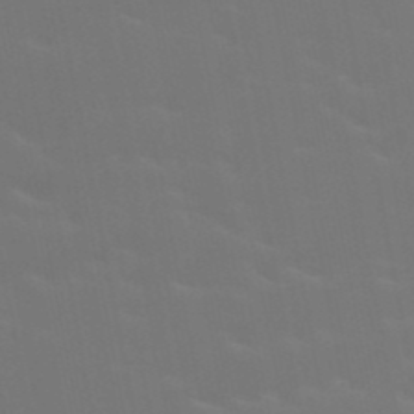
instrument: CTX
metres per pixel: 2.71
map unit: HNb
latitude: -49.2187
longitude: -47.9906
